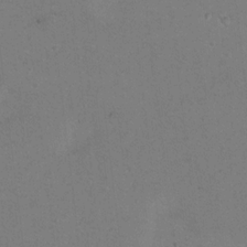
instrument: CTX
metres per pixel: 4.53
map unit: Nhu
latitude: 13.4616
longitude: -36.6302
